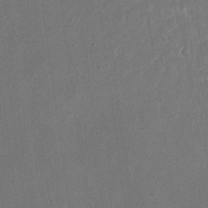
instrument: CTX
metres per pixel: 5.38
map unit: eHh
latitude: 19.1970
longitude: -69.1025
